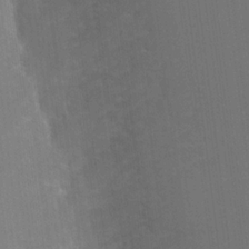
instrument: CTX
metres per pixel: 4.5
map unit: Nhu
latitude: -8.5574
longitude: -85.0459
